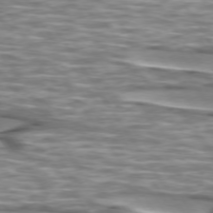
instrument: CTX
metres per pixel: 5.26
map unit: lApd
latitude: 74.3845
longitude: -57.3103
